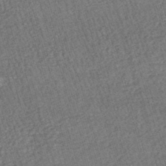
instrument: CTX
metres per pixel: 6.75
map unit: HNhu
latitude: -47.7288
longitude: 99.5210
